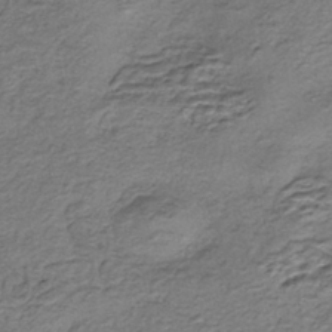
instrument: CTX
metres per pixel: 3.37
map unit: eHh
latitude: -42.8030
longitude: 117.0675
